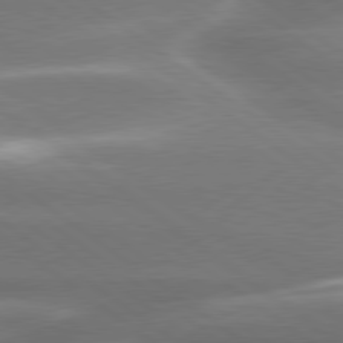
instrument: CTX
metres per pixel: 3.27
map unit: lApd
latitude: 79.7639
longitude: -118.7246
